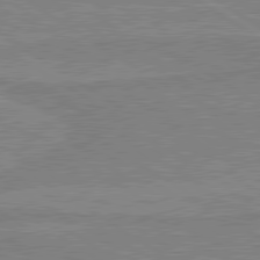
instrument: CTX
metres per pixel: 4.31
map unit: lApd
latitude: 80.2145
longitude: 170.0850
